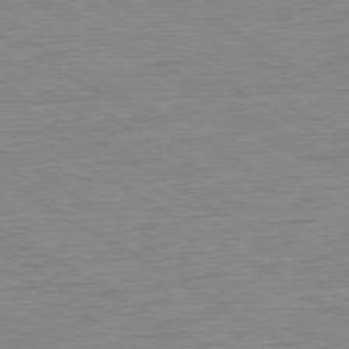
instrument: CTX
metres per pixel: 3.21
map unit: Ap
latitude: -80.7841
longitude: -79.2726
